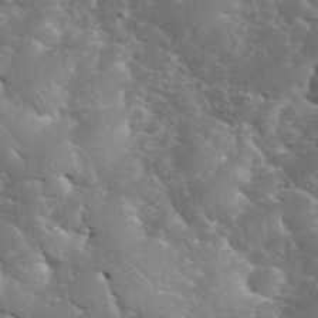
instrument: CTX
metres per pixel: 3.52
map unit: eHh
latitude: 36.4601
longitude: -67.4237
